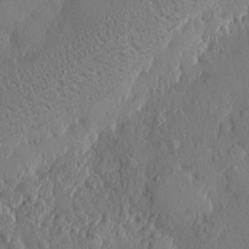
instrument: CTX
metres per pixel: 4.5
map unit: eHh
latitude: 4.3656
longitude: -74.9703
